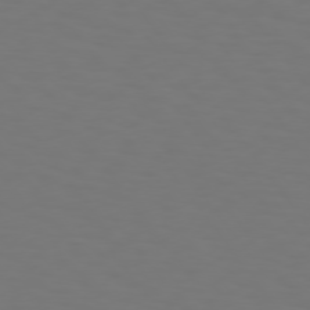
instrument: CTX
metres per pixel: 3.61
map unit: Hpe
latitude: 74.5924
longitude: -123.6883
